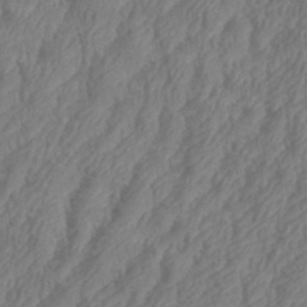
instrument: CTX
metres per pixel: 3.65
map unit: eHh
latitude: 35.8016
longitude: -137.8017
